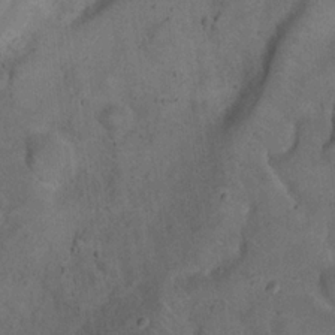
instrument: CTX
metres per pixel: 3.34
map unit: eHh
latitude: 20.6680
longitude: -61.9339
